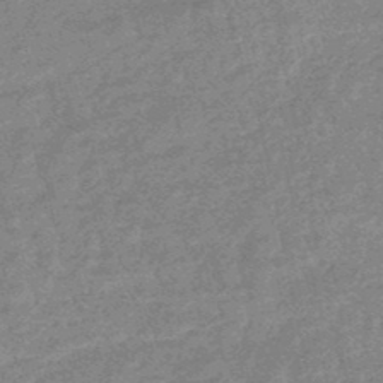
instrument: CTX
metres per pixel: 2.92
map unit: lHb
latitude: -48.2173
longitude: 82.2550
